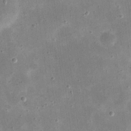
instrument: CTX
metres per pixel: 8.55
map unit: eHh
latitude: 21.4238
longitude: -66.8191
